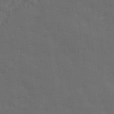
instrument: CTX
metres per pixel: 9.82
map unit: Ave
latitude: 19.2726
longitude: -130.7814
